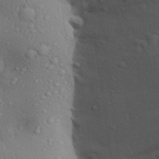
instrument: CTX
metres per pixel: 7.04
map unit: Aa
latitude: 28.6679
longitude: -132.2334
